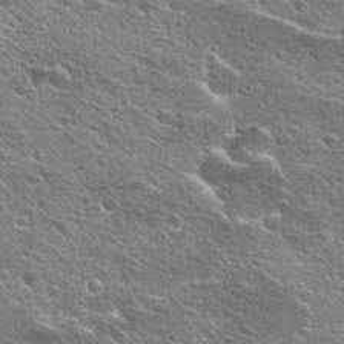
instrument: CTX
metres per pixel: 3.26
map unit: Hto
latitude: 25.4426
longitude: -45.7638
